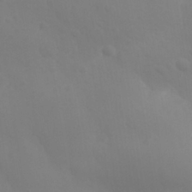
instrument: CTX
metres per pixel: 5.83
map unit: Nhu
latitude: 25.6316
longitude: -56.8380
